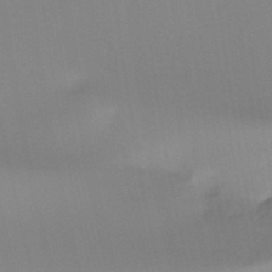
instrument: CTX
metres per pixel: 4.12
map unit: Hto
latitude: -8.1417
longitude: -49.1214
